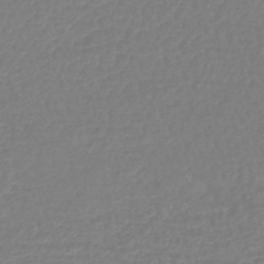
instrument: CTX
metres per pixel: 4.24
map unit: lHb
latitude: -42.8596
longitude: 75.8045
